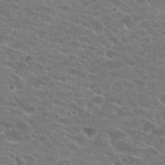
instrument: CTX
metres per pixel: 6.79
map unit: Hto
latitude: 23.9150
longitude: -44.3656
